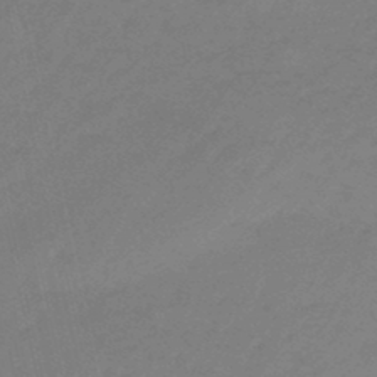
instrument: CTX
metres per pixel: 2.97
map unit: eHb
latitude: -46.3306
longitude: 86.3495
